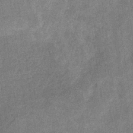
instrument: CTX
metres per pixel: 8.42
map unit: eHb
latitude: -34.0094
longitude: 78.2739
